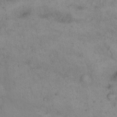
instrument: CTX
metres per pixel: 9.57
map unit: eHh
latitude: 17.0836
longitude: -62.6302
